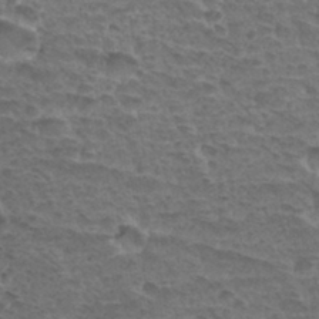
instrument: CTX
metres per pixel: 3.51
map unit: Hto
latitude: 33.6505
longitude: -44.6301
